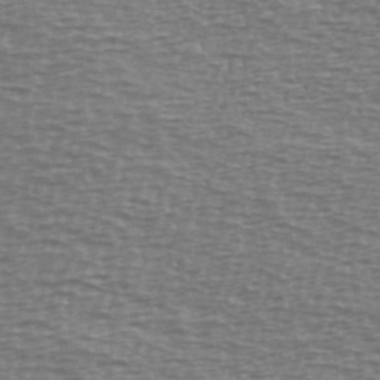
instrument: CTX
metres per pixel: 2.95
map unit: Ave
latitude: 38.5357
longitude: -113.3104
